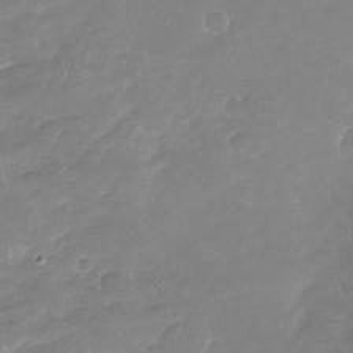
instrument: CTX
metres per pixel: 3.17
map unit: Nhu
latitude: -17.3132
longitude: -58.1578
